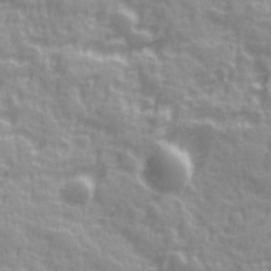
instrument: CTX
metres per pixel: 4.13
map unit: Ave
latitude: 19.6882
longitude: -132.2334
